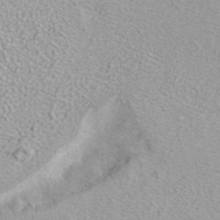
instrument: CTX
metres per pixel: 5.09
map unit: ANa
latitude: 36.8947
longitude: 13.5777
